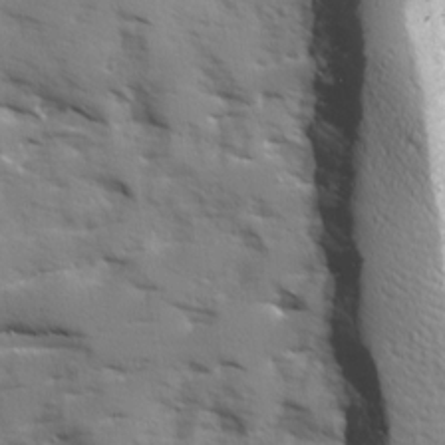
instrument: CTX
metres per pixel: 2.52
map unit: Ave
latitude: 12.4790
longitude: -101.9339
